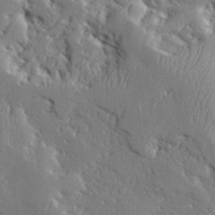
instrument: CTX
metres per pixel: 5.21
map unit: Ave
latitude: 24.2711
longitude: -130.3090
